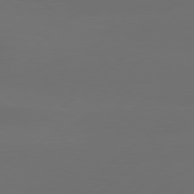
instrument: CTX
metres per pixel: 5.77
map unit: Hpe
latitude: 78.5168
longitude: -132.3467
